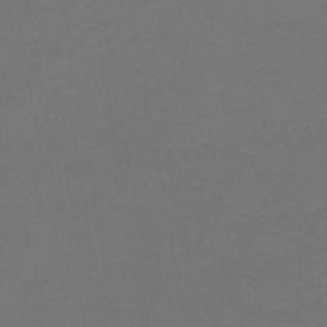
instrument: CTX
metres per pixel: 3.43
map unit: HNb
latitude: -46.7841
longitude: -35.5371
